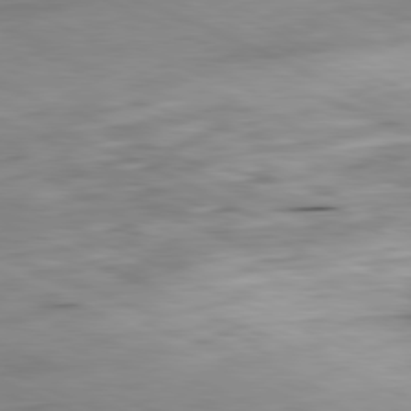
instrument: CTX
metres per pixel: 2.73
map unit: Ap
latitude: -81.7100
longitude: -69.8017
